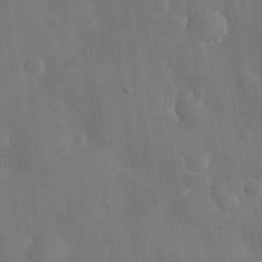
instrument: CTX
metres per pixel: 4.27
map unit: eHh
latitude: 31.7828
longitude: -59.4238
